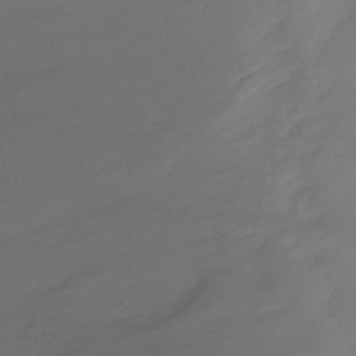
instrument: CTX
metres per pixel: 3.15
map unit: Ht
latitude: -14.6141
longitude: -50.9135
